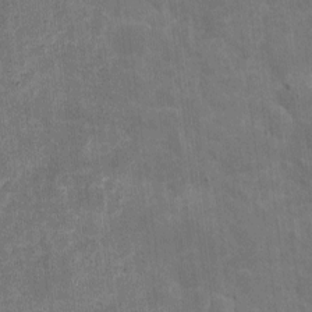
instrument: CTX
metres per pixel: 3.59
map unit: eHh
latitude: 4.8002
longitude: -70.9136
